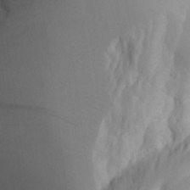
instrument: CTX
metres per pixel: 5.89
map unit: Aa
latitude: 25.0269
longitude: -132.2900
